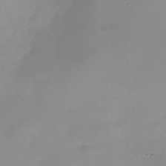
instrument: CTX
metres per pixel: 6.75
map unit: Nhe
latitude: -37.6532
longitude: -87.3859
